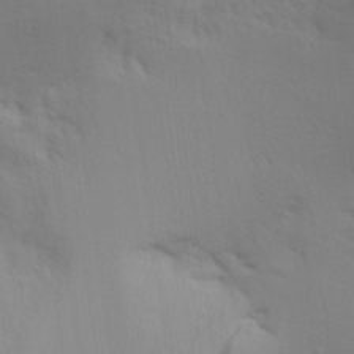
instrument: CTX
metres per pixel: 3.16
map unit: Aa
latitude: 29.6316
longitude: -135.0080
